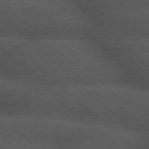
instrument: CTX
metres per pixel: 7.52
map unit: Hpe
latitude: 77.2915
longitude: -153.8584
